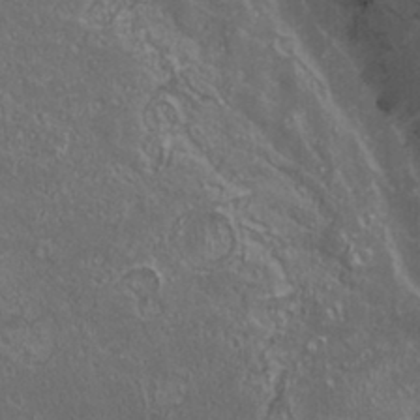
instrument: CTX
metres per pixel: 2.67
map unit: Nhu
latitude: -1.2565
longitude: -78.3845
